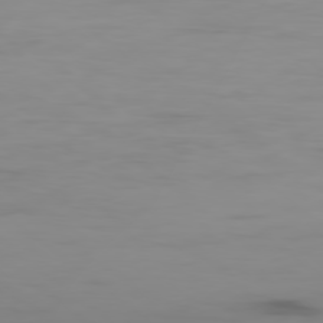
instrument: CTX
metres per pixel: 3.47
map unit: Ap
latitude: -79.6344
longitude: -71.2726
